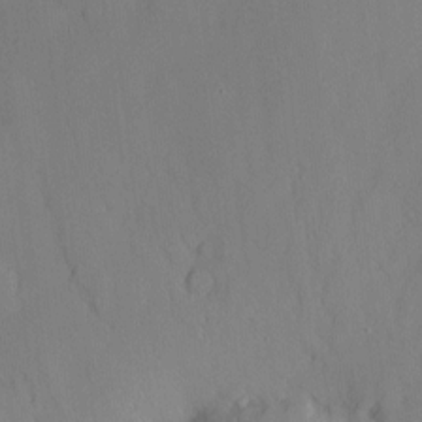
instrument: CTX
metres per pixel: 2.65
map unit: Hve
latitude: -9.7478
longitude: 175.8422
